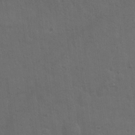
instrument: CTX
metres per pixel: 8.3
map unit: Hto
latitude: 18.9702
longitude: -54.1578
